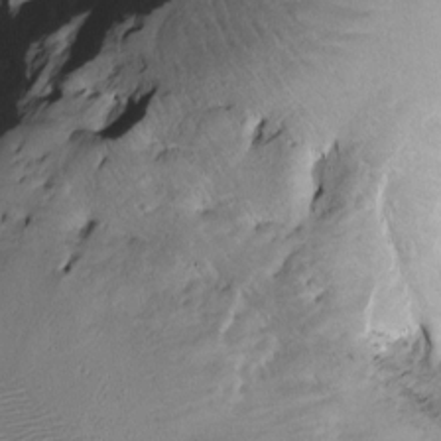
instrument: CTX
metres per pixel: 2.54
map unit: Htu
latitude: -6.6329
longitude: 144.5763
